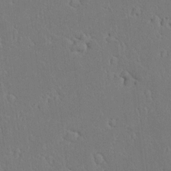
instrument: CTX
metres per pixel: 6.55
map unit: lAvf
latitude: 8.3090
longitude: 168.4440
